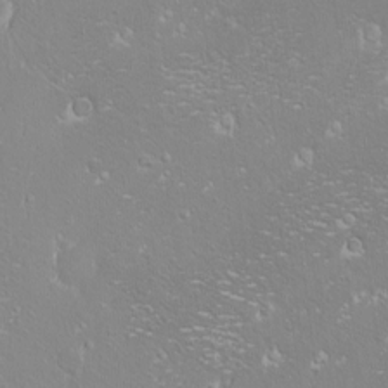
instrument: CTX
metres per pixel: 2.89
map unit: eHh
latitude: -9.5210
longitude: -69.3481
